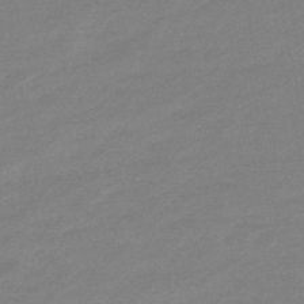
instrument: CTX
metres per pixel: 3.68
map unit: eHb
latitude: -48.3307
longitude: 86.1984
